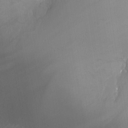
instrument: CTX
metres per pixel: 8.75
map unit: Nhu
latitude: -13.0298
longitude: -65.3671
